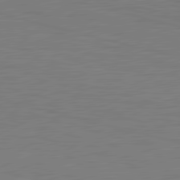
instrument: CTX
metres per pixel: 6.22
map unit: lApd
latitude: 79.9528
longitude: 120.8597
